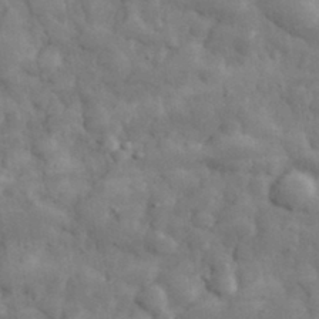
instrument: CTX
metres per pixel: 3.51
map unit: eHh
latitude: 32.3845
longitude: -70.6679
